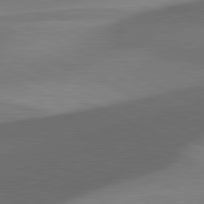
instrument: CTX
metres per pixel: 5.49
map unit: lApd
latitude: 81.6694
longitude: 126.7274
